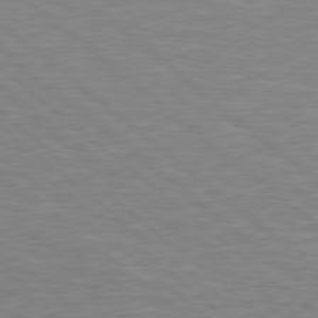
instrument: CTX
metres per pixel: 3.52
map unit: Hpe
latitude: 78.6680
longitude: -125.6882
